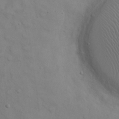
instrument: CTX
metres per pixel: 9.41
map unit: eHh
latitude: 22.4979
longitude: -62.3090
